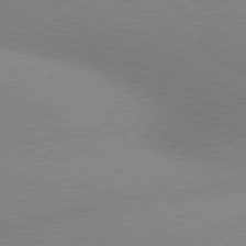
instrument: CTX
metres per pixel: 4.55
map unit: lApd
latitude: 80.5924
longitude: 126.5573
